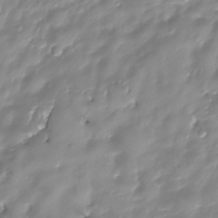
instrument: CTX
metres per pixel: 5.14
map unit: HNhu
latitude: -25.3510
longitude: 50.7085
